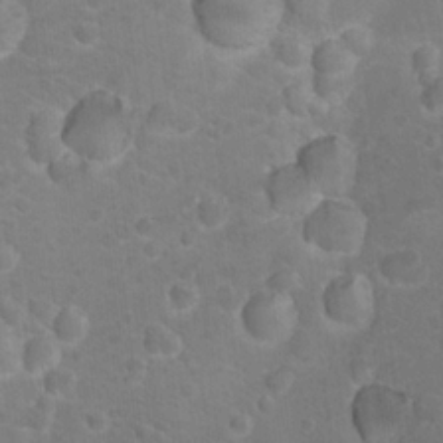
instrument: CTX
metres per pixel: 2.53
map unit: Nhu
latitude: 17.6505
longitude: -32.4601
